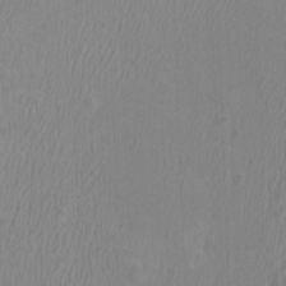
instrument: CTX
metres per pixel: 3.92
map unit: HNhu
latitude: 2.5545
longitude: -2.4979
